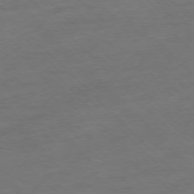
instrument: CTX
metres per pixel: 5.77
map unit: Ap
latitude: -77.4643
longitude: -65.1970
